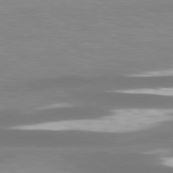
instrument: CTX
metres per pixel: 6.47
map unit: lApd
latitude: 78.9325
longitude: -47.4805
